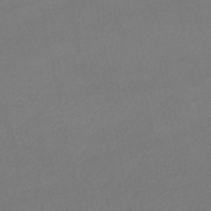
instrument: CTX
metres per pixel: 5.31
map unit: lHb
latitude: -46.1417
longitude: 61.4077
